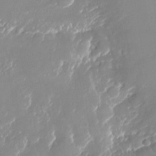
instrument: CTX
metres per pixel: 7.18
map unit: Nhu
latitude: -25.1620
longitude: -73.0270
